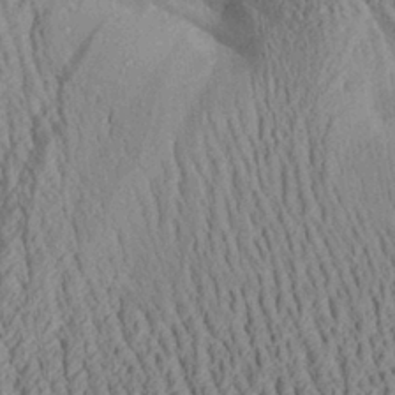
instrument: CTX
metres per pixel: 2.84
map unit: Aa
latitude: 28.6112
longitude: -136.3845
